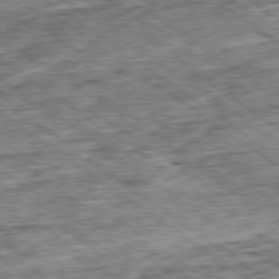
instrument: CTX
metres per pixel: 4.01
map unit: Ap
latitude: -79.5588
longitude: -75.9906
